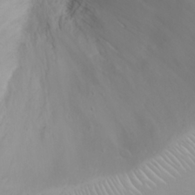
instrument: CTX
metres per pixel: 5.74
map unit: eHh
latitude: 25.2725
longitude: -64.4034
